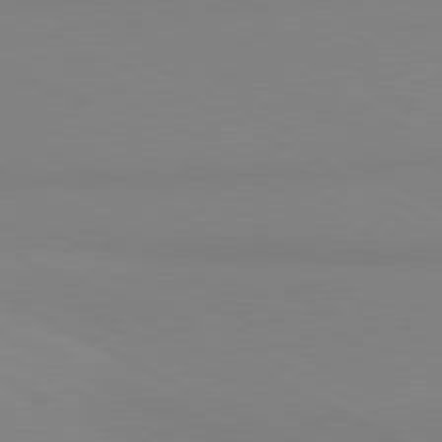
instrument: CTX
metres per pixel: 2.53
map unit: lApd
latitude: 80.8191
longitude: 179.3509
